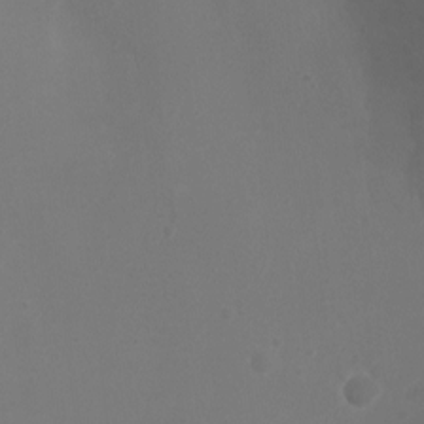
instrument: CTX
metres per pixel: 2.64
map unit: Ht
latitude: 1.0647
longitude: -20.7058
